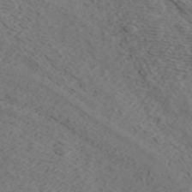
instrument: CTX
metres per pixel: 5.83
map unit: ANa
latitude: 42.7624
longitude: 28.8975
